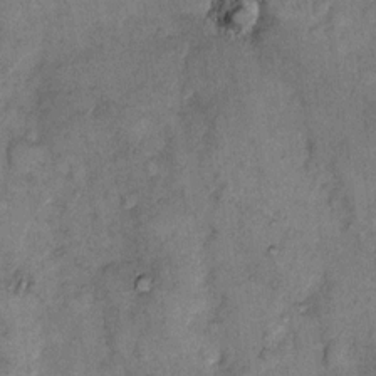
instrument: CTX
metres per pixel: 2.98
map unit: eHh
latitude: 11.0648
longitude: -62.9325
